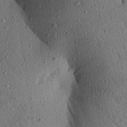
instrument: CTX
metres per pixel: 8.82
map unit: Aa
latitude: 24.0255
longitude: -148.2145
